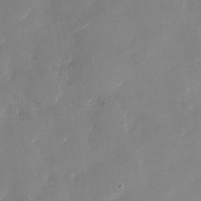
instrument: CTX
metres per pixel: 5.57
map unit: Nhu
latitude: -28.6896
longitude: -73.2159
